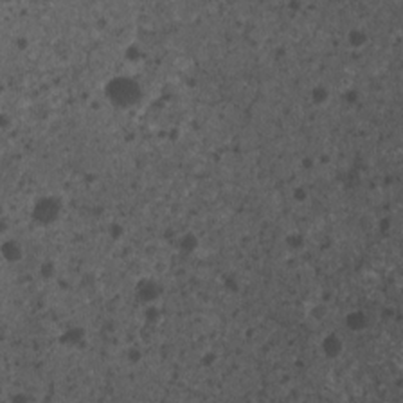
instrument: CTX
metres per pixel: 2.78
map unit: Nhu
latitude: 4.0822
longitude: -16.2334
